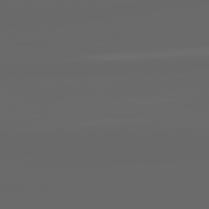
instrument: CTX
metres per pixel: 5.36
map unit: lApd
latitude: 82.0822
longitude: -169.8961
